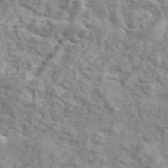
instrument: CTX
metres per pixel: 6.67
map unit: ANa
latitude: 46.0822
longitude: 28.7652
